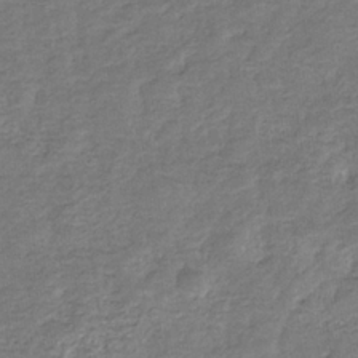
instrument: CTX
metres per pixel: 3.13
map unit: eHb
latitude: -33.7856
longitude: 75.4644
